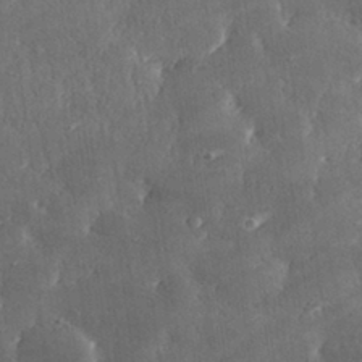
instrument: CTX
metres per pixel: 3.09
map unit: lHvf
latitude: 31.4994
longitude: -91.7261
